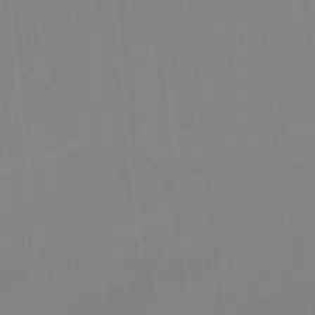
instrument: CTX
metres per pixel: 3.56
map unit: lHb
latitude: -49.2754
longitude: 81.2565
